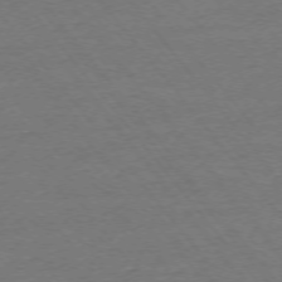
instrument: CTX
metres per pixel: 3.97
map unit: Ap
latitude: -75.1809
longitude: -84.1011
